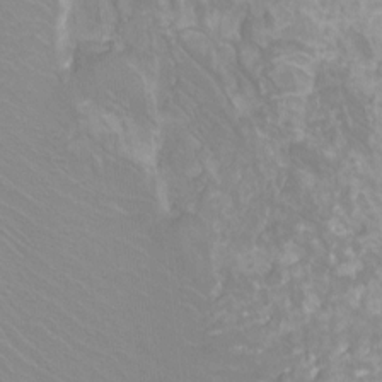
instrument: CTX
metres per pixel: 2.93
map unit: Htu
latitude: -12.3306
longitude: -72.3468
